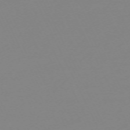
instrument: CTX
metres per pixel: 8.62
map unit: Hpe
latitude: -70.5007
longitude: 16.5952
